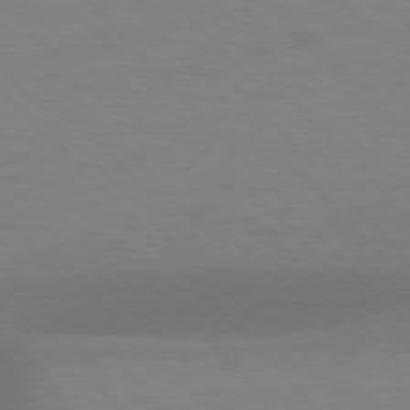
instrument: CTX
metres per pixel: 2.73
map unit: lApd
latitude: 77.1214
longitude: -59.1592
